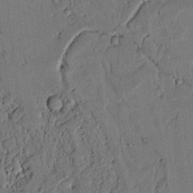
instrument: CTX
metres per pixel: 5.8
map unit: lAvf
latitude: 4.5357
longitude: 169.3131
